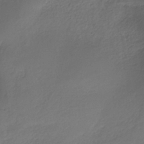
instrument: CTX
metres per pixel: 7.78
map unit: eHh
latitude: -39.5966
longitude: -27.9339
